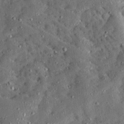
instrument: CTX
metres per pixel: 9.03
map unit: Ave
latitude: 13.6694
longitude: -137.3293
